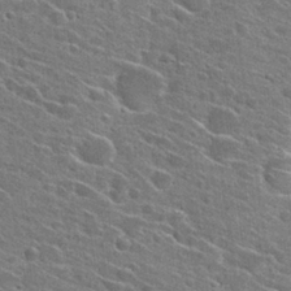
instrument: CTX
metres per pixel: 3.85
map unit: Hto
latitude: 27.3293
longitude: -45.0269
